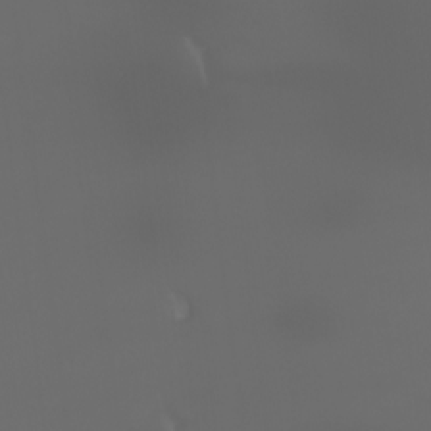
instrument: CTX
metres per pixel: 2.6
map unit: Aa
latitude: -7.5021
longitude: -73.1593
